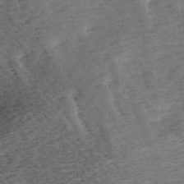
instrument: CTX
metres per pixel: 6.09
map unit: Ave
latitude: 9.4427
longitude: -106.9703
